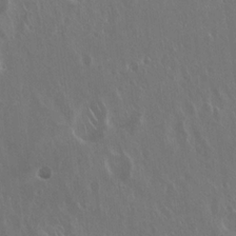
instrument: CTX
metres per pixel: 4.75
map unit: Hto
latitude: 18.8002
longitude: -56.9702
